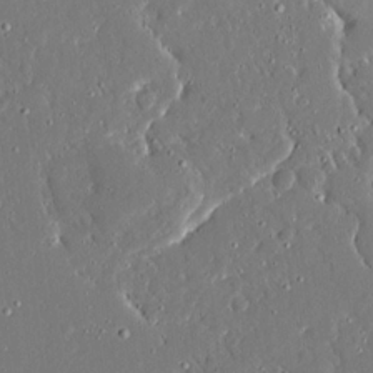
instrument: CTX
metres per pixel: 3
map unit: Ave
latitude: 16.5357
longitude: -140.6679
